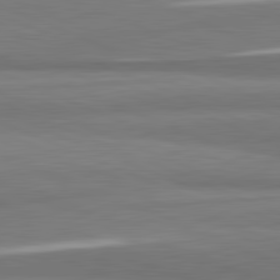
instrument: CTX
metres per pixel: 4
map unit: lApd
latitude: 82.0255
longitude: 174.2550
